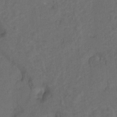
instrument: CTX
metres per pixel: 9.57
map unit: Hto
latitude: 4.9514
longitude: -32.6868
